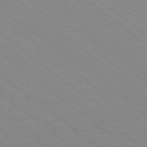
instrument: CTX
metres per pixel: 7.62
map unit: Ap
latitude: -78.6707
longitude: -83.5938
